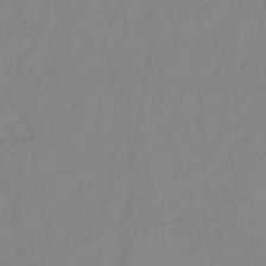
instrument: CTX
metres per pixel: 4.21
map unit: HNb
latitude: -45.6911
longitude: -39.2726
